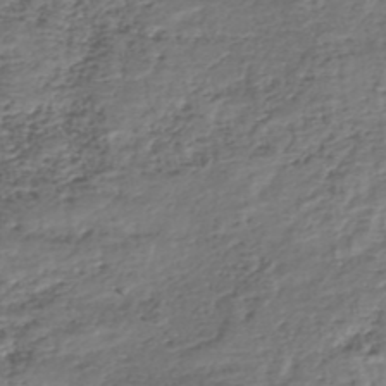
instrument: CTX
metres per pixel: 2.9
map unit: eHh
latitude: -39.5399
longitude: -29.1781
